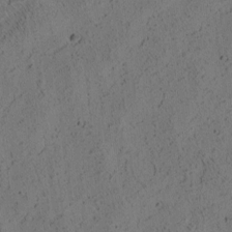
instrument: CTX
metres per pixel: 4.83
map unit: eHh
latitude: 3.6694
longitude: -78.5357
